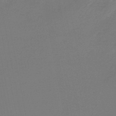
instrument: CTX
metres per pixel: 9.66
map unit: lHb
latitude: -47.3509
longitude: 69.5777
